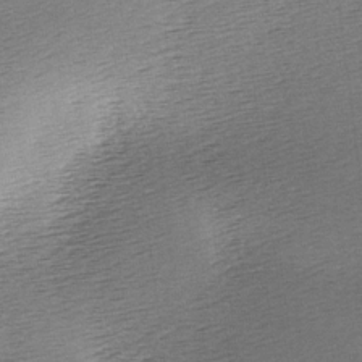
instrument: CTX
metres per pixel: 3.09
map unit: lAa
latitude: -2.9919
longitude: -126.5357
